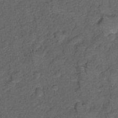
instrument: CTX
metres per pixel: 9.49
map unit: Hto
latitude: 5.4804
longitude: -36.1578
